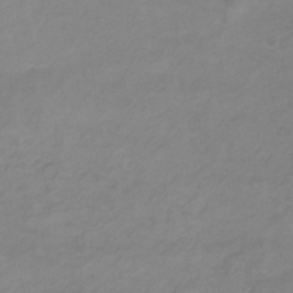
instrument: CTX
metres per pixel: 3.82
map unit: eHb
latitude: -33.1620
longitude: 71.1431
